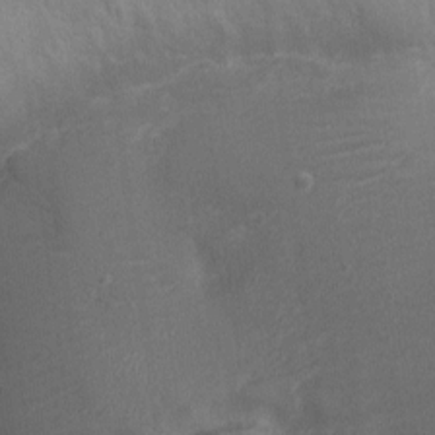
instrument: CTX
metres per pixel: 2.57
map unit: Ht
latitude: -3.9367
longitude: -15.8017
